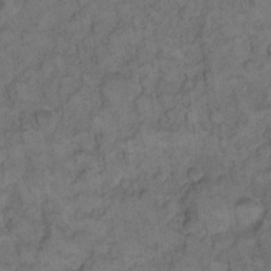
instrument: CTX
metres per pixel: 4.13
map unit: eHh
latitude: 12.0444
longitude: -63.9528
